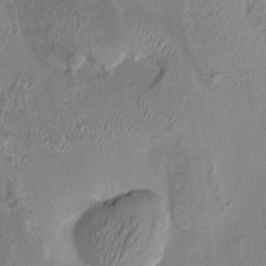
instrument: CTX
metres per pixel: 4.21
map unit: HNhu
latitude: 3.6316
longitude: -5.1781
